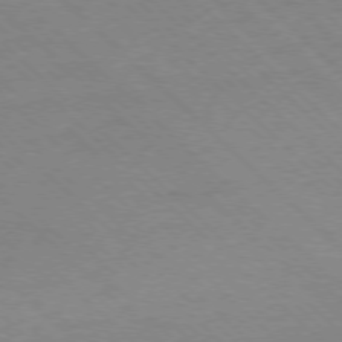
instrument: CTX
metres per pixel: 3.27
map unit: Ap
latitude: -77.9745
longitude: -85.5371
